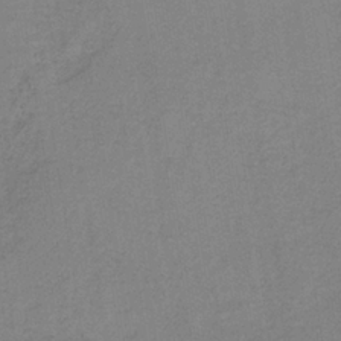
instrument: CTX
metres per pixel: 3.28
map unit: HNb
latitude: -34.5763
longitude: 54.7652
